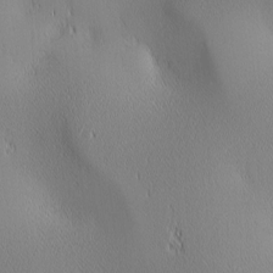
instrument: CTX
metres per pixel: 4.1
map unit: lAa
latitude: 1.8961
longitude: -117.4804
